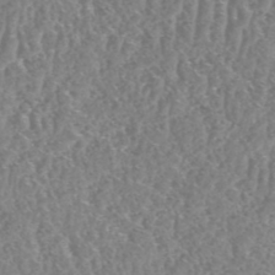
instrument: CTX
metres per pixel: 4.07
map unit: HNhu
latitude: -48.5007
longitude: 29.7667
